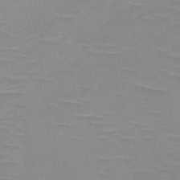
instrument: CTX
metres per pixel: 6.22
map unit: HNb
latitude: -48.5952
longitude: -49.1970
